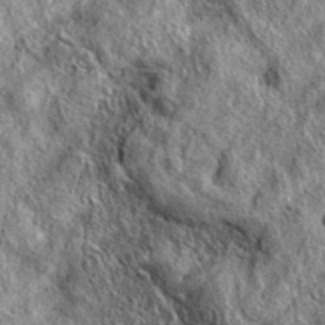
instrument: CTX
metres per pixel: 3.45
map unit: eAb
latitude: 37.4237
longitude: 109.5399
